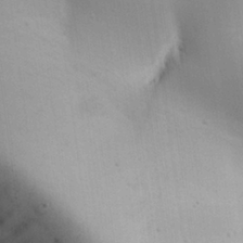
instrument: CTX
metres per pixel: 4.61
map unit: Aa
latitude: 25.6127
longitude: -137.0837
